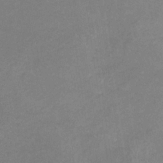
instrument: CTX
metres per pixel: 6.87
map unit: lHb
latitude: -34.4440
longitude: 68.2928
